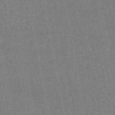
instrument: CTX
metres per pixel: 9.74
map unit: eHb
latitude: -46.8030
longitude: 78.7274
